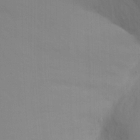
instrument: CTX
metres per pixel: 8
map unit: Nhu
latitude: 19.7449
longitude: -73.5938
